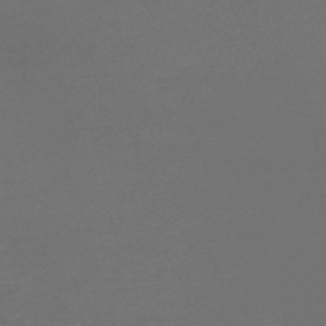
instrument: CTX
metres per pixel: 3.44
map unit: lHb
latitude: -43.8611
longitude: 74.8030
